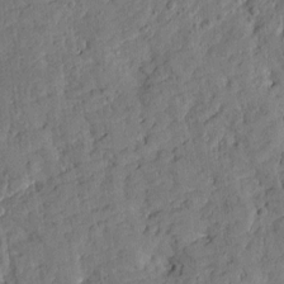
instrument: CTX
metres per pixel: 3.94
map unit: Htu
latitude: -2.9730
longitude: 174.9919
